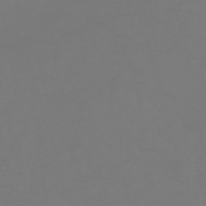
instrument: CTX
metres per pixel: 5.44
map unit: HNhu
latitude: -46.5196
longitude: 90.6519
